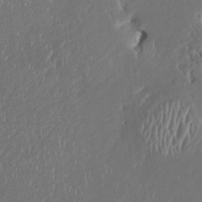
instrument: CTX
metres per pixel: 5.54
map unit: HNhu
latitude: 3.1781
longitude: -5.7261
